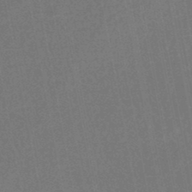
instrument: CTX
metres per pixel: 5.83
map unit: HNhu
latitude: -47.8233
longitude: 99.1431
